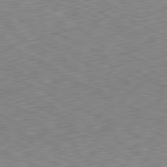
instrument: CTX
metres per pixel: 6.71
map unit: Ap
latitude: -80.8408
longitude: -70.1389
